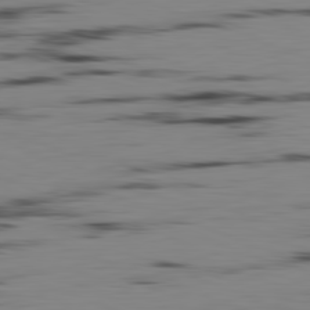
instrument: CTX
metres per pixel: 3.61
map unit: Ap
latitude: -82.1795
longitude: -74.6113
